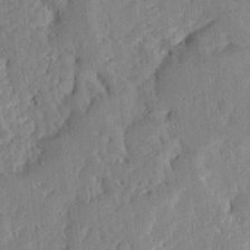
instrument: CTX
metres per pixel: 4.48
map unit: Ave
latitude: 12.6680
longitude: -137.5182
